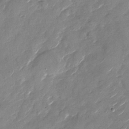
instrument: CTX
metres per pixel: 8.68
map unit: Nhu
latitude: -28.5196
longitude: -73.7072
